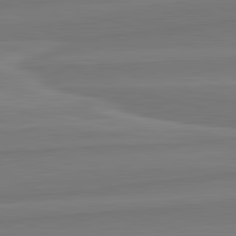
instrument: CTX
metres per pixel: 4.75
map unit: lApd
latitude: 82.4978
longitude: 168.8597
